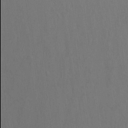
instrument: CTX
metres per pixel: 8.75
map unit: Ht
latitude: -10.6330
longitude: -45.9906
